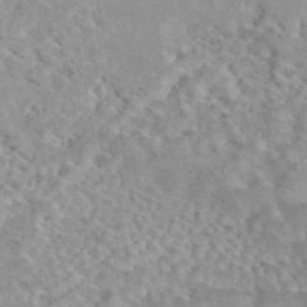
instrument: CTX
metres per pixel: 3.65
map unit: eAb
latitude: 44.2333
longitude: 108.6896
